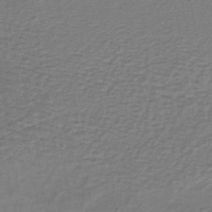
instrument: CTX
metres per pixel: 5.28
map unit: lHb
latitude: -40.4062
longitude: 61.8233
